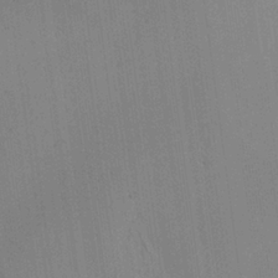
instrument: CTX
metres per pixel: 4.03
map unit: Aa
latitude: 25.4426
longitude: -137.6127
